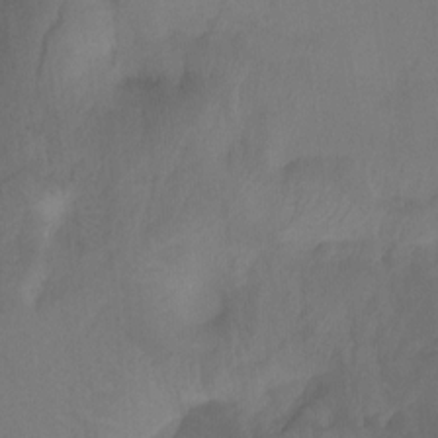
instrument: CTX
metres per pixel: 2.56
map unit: Ht
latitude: -9.2187
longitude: -39.5938
